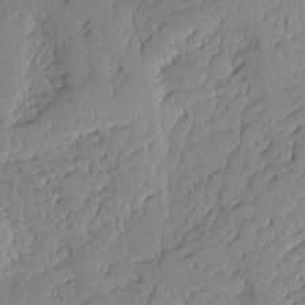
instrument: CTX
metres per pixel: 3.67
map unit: Aa
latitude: 11.1970
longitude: -128.2711
